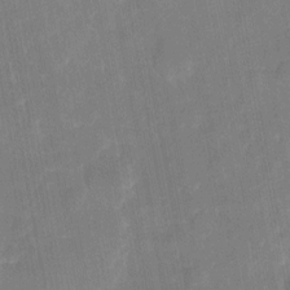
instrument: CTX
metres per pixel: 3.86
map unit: eHh
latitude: 5.6316
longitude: -69.7828
